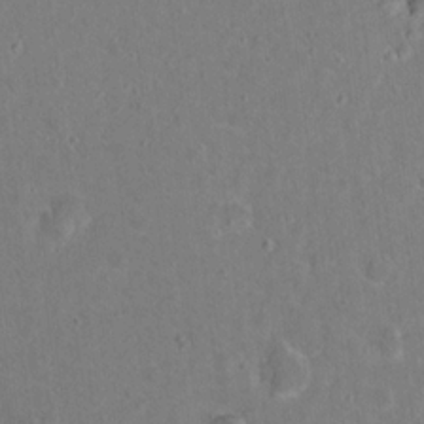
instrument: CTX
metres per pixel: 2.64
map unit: Nhu
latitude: 17.0836
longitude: -30.9514
